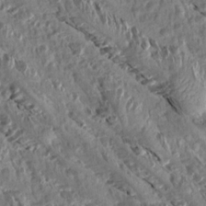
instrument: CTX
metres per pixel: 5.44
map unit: Aa
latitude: 14.6680
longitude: -144.1955
